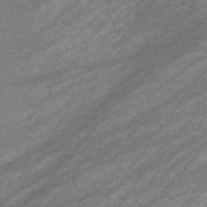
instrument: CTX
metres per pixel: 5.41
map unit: eHb
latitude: -33.2565
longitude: 70.6330
